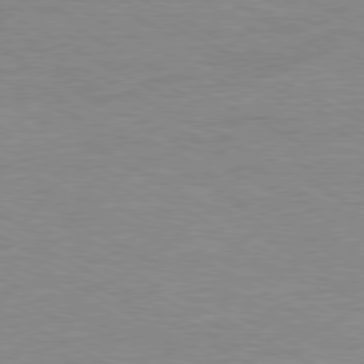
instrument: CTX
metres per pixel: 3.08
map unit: Ap
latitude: -80.5952
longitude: -86.1578
